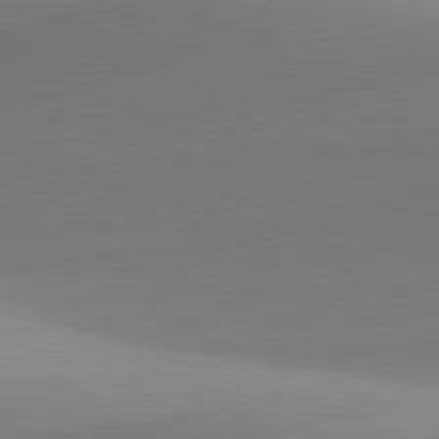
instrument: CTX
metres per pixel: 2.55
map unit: lApd
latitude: 81.7450
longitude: 141.9367
